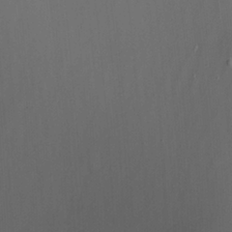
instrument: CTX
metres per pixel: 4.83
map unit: Nhu
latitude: -9.4643
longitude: -77.4993
